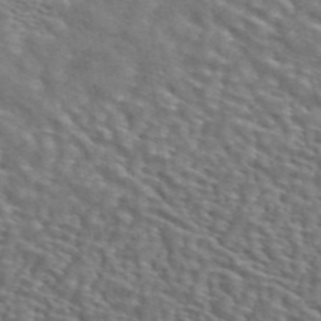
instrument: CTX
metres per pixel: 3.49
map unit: ANa
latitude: 44.5923
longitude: 28.4629
